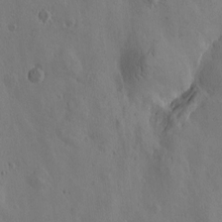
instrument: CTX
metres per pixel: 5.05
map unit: Htu
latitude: -3.1242
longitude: -176.7813
